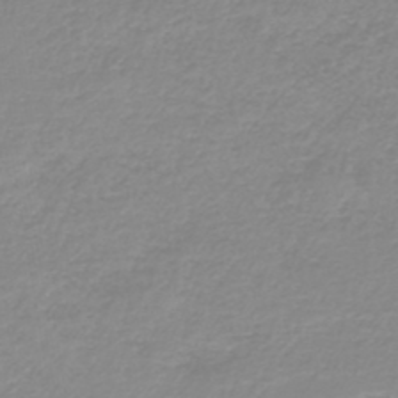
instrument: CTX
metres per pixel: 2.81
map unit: lHb
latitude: -44.2551
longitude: 54.4251
